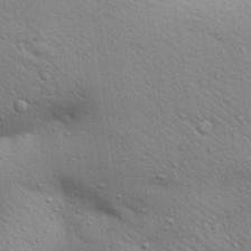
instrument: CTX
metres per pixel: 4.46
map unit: Aa
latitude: 30.2523
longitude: -147.6505
